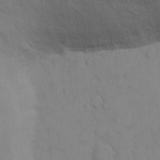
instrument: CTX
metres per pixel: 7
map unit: Hto
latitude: 12.3090
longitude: -56.8380
